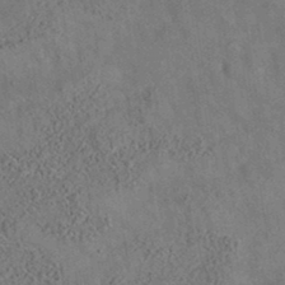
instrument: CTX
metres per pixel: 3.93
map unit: eAb
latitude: 35.0458
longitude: 109.1620
